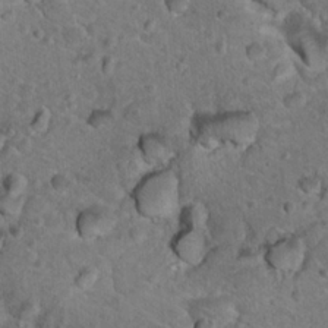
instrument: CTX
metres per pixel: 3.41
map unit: Hto
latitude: 19.5560
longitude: -33.2726
